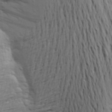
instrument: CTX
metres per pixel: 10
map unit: Aa
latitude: 22.7246
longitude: -150.2900
